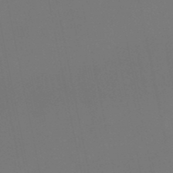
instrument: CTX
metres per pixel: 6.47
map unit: eHb
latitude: -50.5574
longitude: 69.3320
